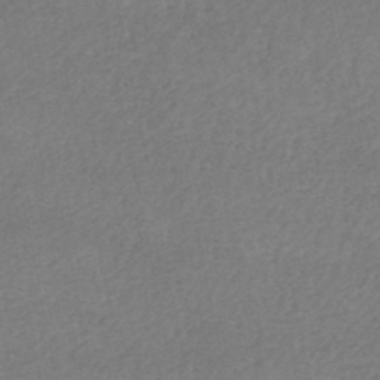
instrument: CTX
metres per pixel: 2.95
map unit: HNhu
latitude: -48.6708
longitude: 97.6722
